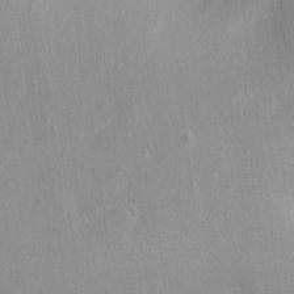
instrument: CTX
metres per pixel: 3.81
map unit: Nhu
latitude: 1.2914
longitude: -16.2522
